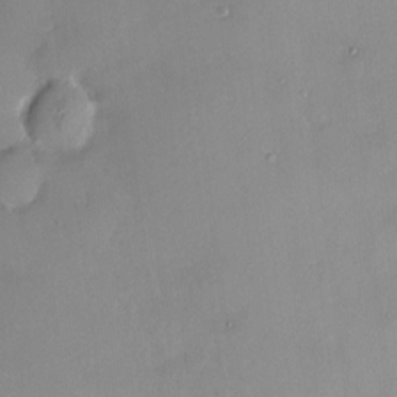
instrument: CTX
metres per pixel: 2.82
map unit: HNhu
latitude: 6.1767
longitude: 1.3321
